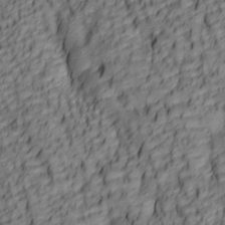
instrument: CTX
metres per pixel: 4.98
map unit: lAa
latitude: 5.8016
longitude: -116.3656
